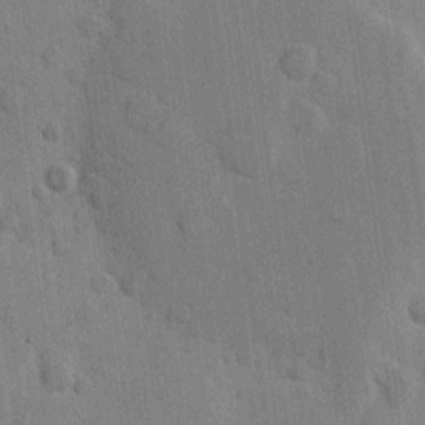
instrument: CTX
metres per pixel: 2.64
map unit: eHh
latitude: 9.0270
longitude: -66.0444
